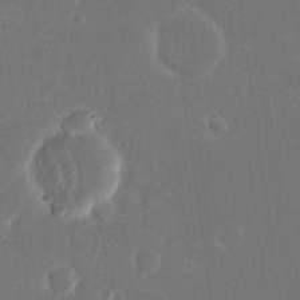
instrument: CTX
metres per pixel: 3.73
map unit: eHh
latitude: 16.2900
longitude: -72.5168
